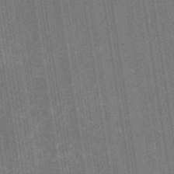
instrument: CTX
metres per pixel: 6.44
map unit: eHb
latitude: -30.7085
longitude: 70.5196
